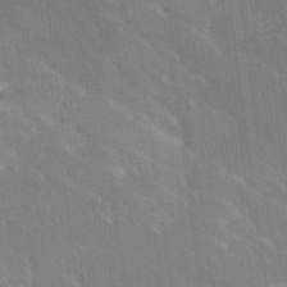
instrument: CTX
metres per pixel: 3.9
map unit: Ave
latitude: 18.6679
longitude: -136.5924
